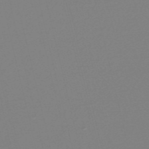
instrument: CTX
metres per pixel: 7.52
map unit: Nve
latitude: -56.4629
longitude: 62.2361
